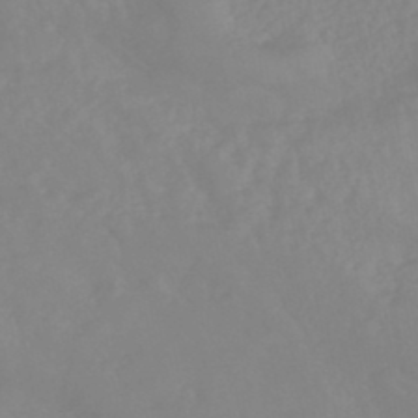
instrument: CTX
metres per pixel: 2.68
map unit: eHb
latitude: -45.1431
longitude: 84.4440
